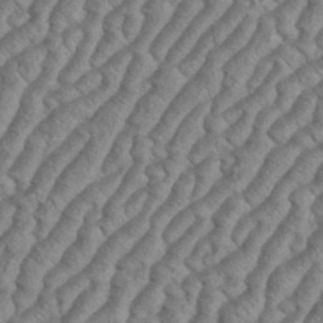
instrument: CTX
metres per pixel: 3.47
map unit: eHh
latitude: 37.1403
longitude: -137.2915
